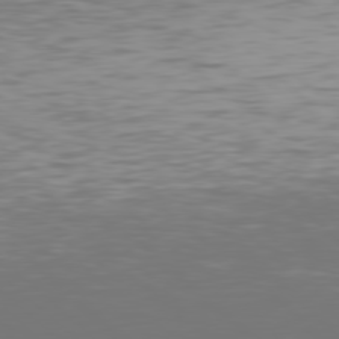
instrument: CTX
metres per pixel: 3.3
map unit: Hpe
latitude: 77.5749
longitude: -171.8772
